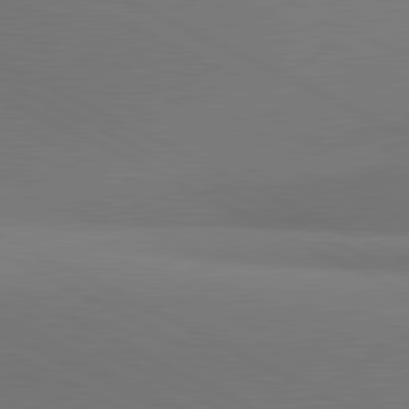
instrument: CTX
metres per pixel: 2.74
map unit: lApd
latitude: 81.4237
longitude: 146.3684
